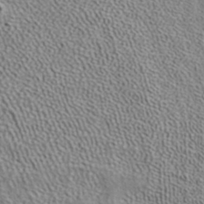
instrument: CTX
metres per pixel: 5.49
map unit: ANa
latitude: 37.8395
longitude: 24.2928
